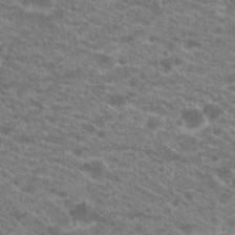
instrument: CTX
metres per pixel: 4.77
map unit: Hto
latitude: 21.2726
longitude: -39.0458
